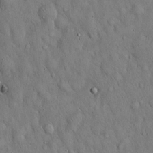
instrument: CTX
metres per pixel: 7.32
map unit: Hto
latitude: 15.6127
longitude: -58.4790
